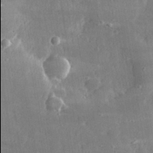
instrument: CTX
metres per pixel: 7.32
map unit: lHvf
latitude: 30.9136
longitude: -89.9906
